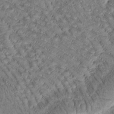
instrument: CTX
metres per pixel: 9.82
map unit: Htu
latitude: -0.9920
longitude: 172.1417
